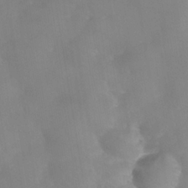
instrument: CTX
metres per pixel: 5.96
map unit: Nhe
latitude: -37.5588
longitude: -117.7072
